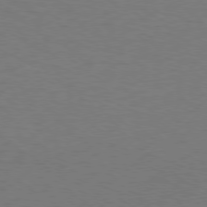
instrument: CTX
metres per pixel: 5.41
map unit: Hpe
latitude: 75.9528
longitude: -130.9136
